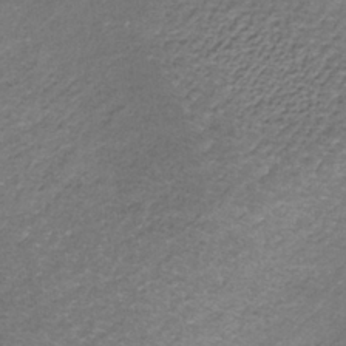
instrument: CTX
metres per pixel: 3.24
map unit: lHb
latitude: -35.2376
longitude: 62.2550
